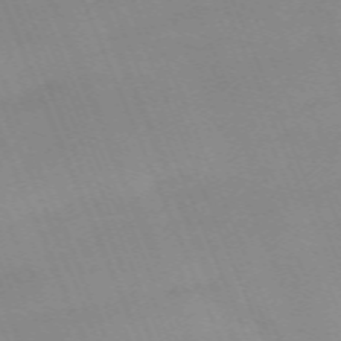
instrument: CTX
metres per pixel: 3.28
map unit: Nhu
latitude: -67.0486
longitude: 38.5952
